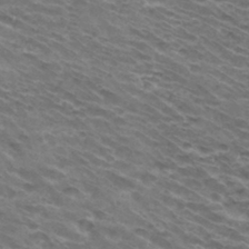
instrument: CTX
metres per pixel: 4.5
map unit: Hto
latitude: 32.4979
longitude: -42.3467
